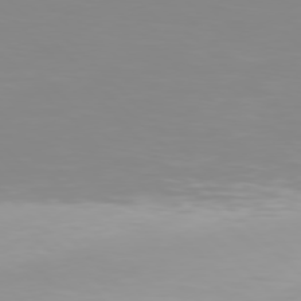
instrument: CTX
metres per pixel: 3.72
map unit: Hpe
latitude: 77.3103
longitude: -173.0458
